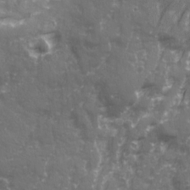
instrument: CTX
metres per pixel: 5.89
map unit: Ave
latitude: 20.8569
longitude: -132.5357
